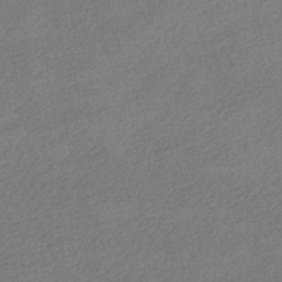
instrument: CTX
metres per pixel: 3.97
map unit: HNhu
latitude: -41.2943
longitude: 97.1431
